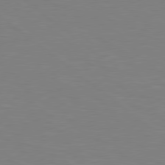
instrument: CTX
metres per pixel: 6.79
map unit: Hpe
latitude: 78.8380
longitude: -148.3089
